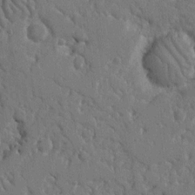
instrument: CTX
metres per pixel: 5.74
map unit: Nhu
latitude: 14.2712
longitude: -79.0081
